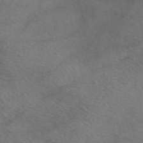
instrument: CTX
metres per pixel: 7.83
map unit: eAb
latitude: 50.2522
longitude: 110.9730
